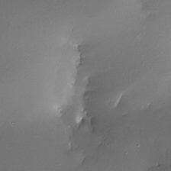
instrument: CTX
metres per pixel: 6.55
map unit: Nhe
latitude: -31.7288
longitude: -116.8191
